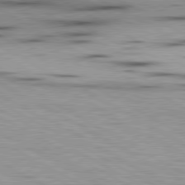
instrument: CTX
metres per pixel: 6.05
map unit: lApd
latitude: 80.1956
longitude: 157.1809
